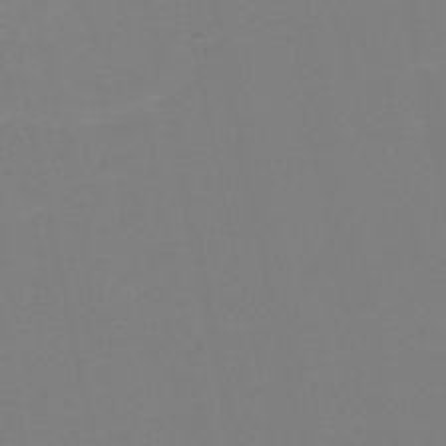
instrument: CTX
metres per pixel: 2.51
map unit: HNb
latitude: -52.7463
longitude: -52.1200
